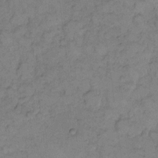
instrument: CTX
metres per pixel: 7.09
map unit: eHh
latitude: 8.9136
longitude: -63.2915
